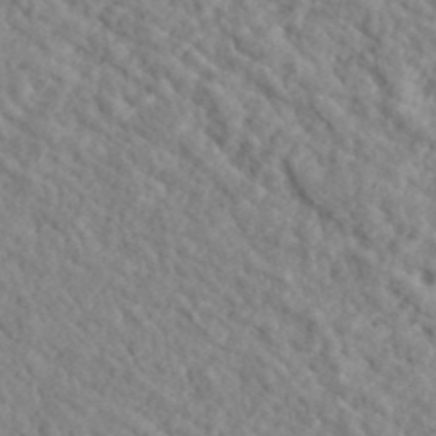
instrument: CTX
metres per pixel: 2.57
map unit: ANa
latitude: 41.2159
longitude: 29.8800
